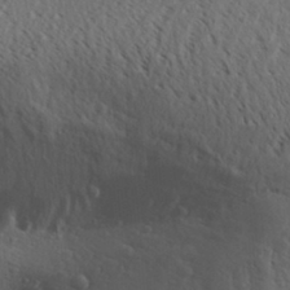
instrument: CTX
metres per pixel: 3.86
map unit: Aa
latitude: 30.0255
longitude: -139.8205
